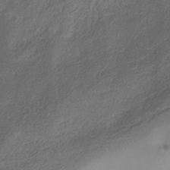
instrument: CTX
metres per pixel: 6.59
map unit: Hve
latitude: -34.5763
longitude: 88.5196
